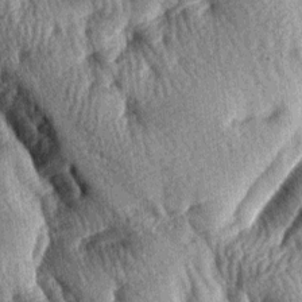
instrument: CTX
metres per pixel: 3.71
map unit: lAa
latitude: -7.7666
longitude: -127.7072
